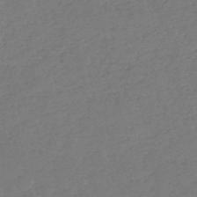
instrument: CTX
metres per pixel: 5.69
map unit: HNb
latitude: -54.6708
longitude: -39.5560
